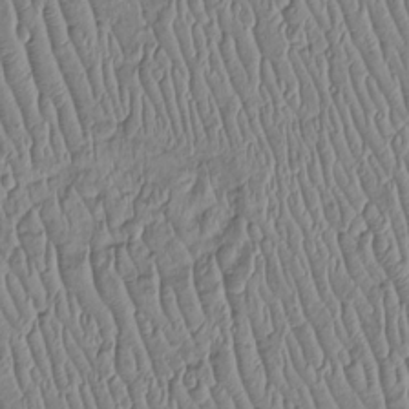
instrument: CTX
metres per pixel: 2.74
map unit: Htu
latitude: -5.7099
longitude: 155.7855
